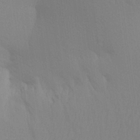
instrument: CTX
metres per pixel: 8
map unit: Aa
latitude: 25.1781
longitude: -145.5182
